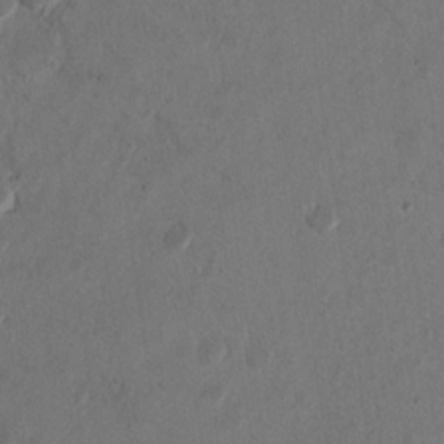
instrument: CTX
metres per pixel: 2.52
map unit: Ht
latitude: 10.8758
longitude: -32.0822
